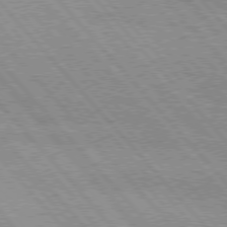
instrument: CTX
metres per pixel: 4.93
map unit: Hpe
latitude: 76.0822
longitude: -150.6679
